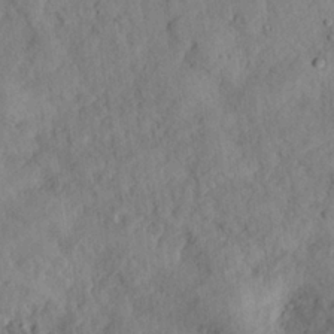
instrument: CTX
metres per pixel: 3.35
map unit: eHh
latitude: 24.2522
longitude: -79.8017
